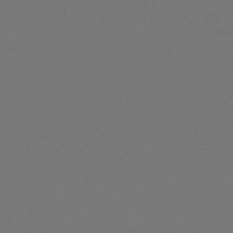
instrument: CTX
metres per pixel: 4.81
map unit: eHh
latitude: -63.5777
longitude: 52.8219
